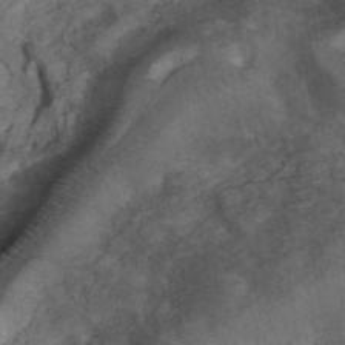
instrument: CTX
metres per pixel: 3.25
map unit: ANa
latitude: 41.6694
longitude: 15.8234
